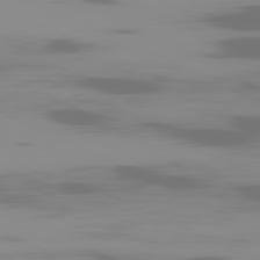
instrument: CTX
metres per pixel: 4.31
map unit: Ap
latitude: -81.2376
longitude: -62.2901
